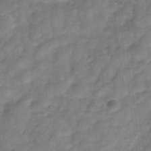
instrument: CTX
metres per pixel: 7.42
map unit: Hve
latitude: -32.4440
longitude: 92.5574
